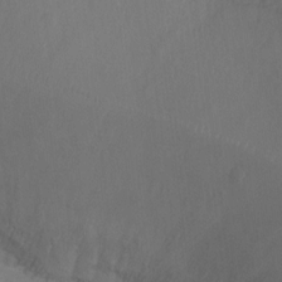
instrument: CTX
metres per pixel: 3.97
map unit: Ht
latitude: -10.6519
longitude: -35.0836
